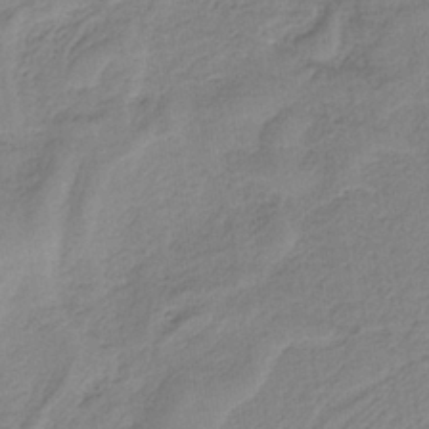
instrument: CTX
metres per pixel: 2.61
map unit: HNb
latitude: -34.3117
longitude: 59.4454
